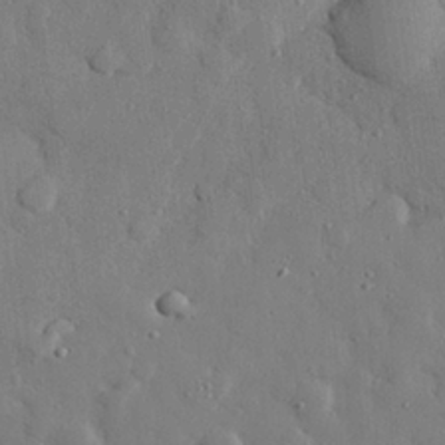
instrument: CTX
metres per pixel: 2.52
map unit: eHh
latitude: 27.7450
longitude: -78.6491
